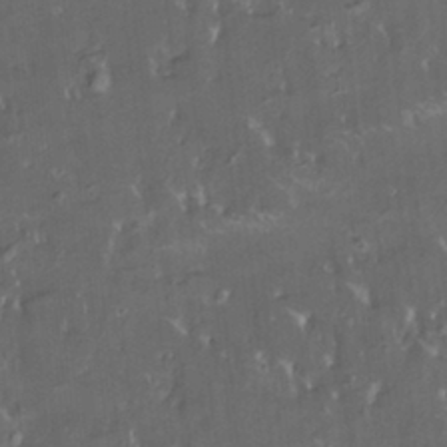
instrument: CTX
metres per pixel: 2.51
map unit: HNhu
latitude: 4.5924
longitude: 13.9556
